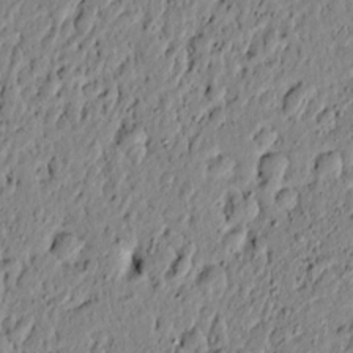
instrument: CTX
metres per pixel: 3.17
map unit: lAvf
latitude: 5.4993
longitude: 164.9353
